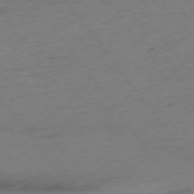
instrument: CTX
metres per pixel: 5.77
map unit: Ap
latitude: -75.2187
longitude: -73.3860
